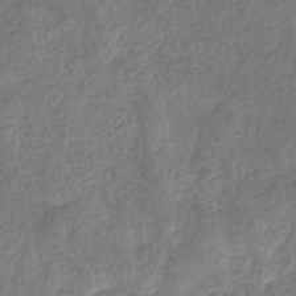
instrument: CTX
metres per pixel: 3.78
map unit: eHb
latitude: -33.3699
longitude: 76.3306
